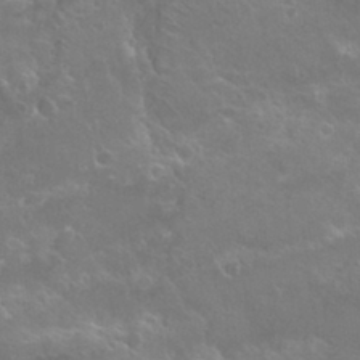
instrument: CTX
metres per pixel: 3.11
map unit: Hto
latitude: 26.9325
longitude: -39.9717
